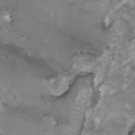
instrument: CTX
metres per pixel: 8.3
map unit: HNhu
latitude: 3.4993
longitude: 3.8233
